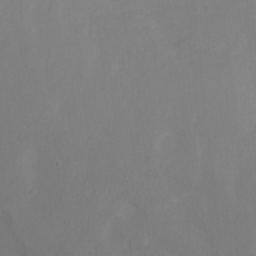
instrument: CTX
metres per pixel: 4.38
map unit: Ht
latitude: 1.9339
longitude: -33.3104
